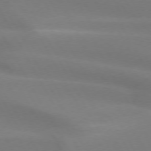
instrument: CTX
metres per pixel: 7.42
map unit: lApd
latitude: 73.4427
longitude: -49.3860
